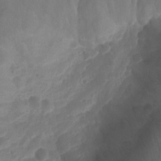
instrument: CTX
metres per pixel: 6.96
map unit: Aa
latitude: -13.0864
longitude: -68.5168
